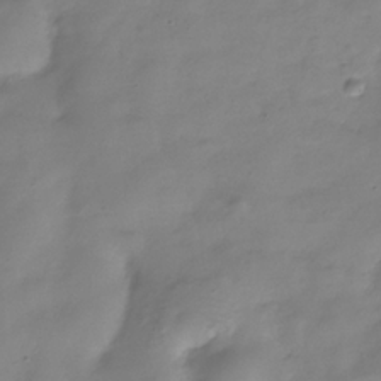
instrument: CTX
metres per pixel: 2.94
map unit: Hve
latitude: -32.3307
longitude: 90.9164
